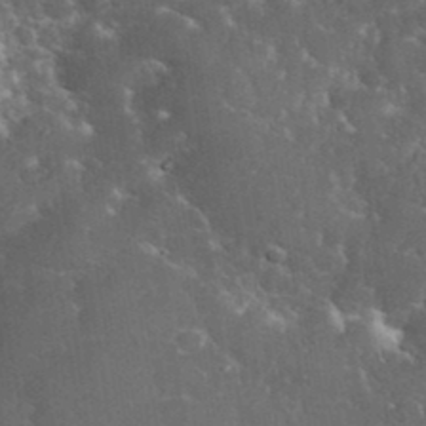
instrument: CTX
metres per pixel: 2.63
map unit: eHh
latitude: 36.4601
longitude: -61.6127
